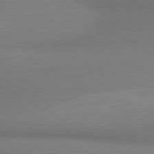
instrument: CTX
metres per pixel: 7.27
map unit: lApd
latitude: 80.0255
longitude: 176.8030
